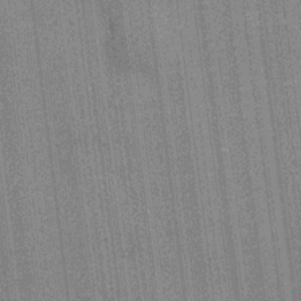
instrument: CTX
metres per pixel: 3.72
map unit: HNhu
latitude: 14.8002
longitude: 12.8030
